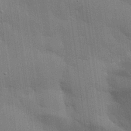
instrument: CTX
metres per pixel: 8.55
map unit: eHh
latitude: 28.4790
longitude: -82.9891
